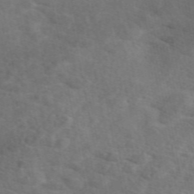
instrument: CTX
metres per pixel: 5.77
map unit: eAb
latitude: 49.4237
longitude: 119.7856
